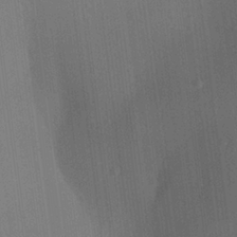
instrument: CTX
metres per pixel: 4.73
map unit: Aa
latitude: 23.9906
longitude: -136.1389
